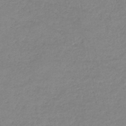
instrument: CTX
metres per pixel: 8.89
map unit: eHb
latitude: -36.3684
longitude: 74.7652
